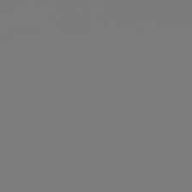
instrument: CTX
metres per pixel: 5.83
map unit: Hpe
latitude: 76.9136
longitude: -136.7247
